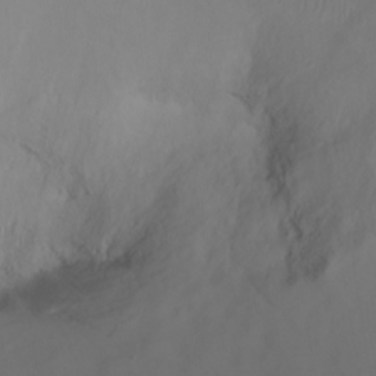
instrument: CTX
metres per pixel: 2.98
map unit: Ht
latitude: 0.8191
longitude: -36.3845
